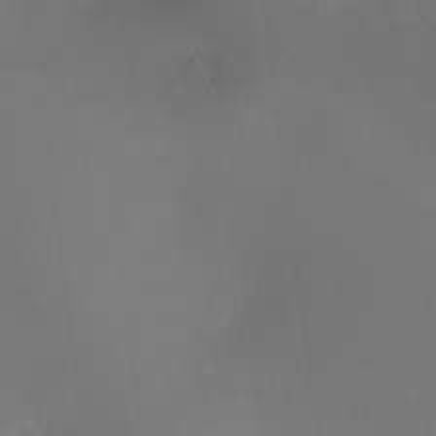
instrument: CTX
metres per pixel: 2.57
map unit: HNhu
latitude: 6.3656
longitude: 9.0486
